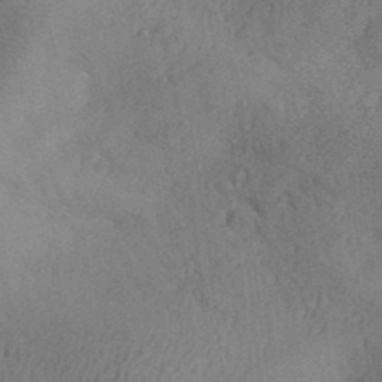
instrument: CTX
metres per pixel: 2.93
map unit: Aa
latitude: 30.4601
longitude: -142.2523
